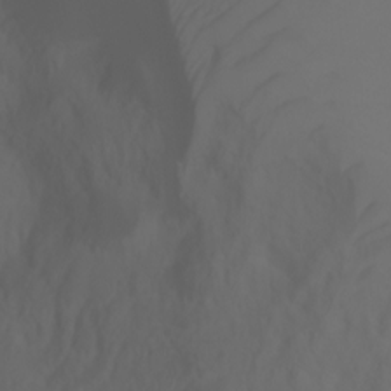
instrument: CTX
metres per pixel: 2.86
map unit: Ht
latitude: -3.4076
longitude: -61.3104
